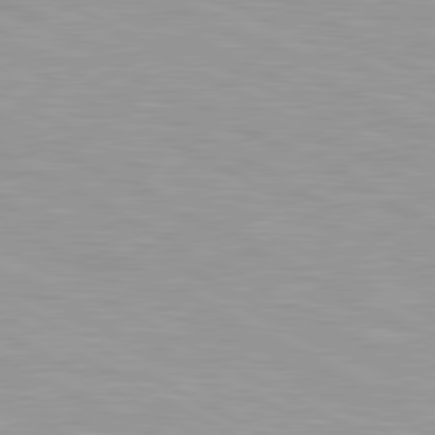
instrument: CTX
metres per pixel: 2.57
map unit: lApd
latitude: 80.7246
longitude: 158.1416
